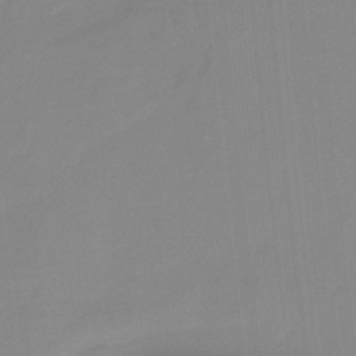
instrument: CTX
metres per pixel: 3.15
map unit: HNb
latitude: -34.0661
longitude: 58.0849
